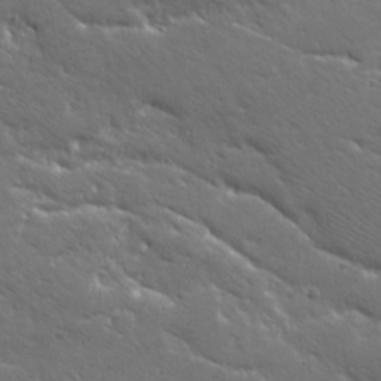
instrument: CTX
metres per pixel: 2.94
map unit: Ave
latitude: 19.9528
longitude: -137.1970
